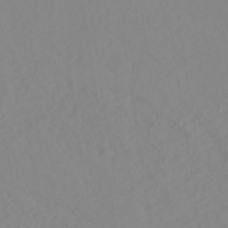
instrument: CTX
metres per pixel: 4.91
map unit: ANa
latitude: 40.6490
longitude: 22.8219
